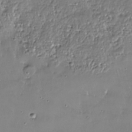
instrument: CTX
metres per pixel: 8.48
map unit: Nhu
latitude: -27.5021
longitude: -60.2144
